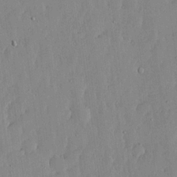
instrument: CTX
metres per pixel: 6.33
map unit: lHvf
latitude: 18.0822
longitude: -116.0255
